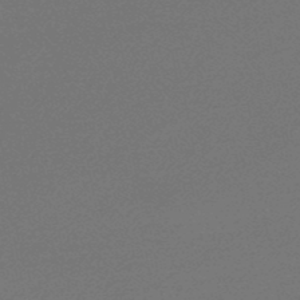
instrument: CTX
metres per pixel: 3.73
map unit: lHb
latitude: -48.4062
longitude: 66.1795
